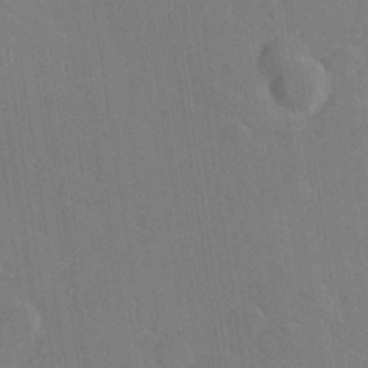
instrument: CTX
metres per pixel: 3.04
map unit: lHvf
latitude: 26.9703
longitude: 143.5399
